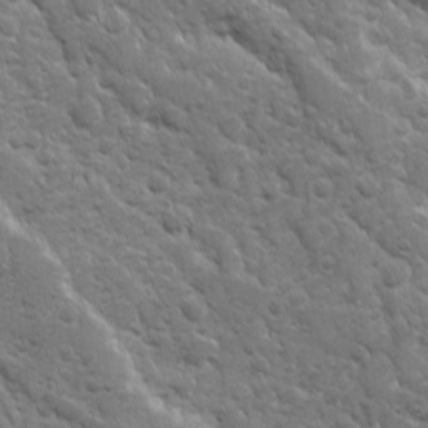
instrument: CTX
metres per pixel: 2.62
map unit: Ave
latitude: 10.5546
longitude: -103.5938
